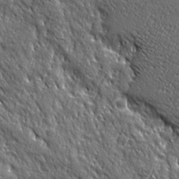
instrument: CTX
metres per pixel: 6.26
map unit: Ave
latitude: 20.2901
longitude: -135.8583
